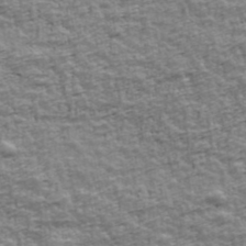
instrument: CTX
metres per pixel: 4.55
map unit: Ave
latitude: 42.2145
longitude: -112.7435
